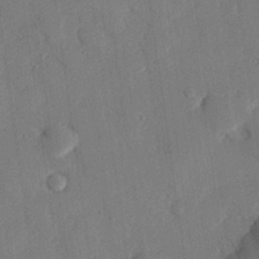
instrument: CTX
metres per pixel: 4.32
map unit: eHh
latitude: 27.0270
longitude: -81.4048
